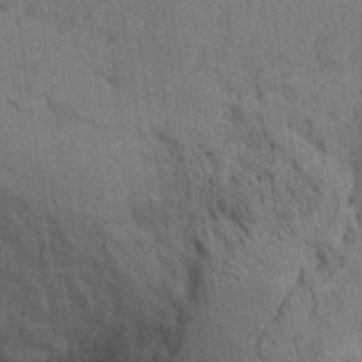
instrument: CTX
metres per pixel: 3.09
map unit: Hto
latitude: 13.7450
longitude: -34.1200
